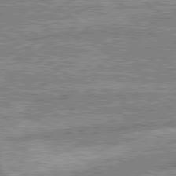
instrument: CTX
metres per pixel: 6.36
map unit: lApd
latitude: 79.4616
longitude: -168.1578
